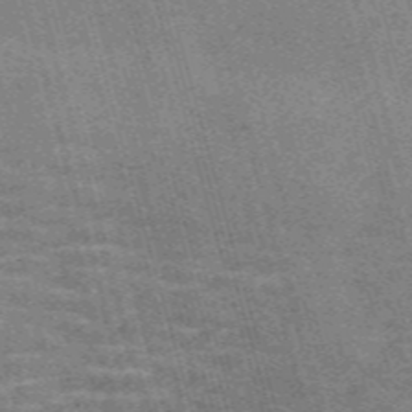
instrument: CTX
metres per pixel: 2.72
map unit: Nve
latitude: -58.9352
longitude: 64.0472
